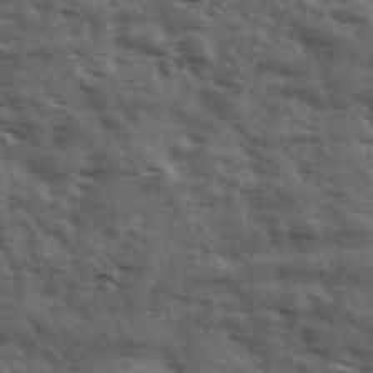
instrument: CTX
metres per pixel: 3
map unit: Ave
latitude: 18.1389
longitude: -132.0822
